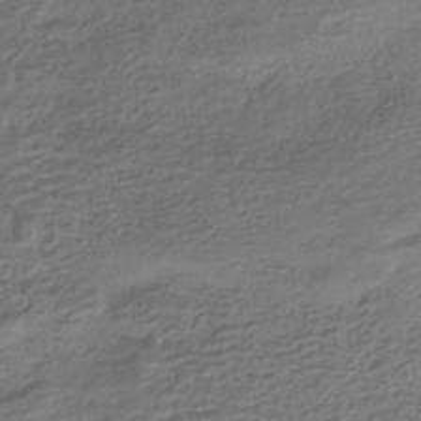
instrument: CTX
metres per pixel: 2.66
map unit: HNhu
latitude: -42.9352
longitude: 103.0864
